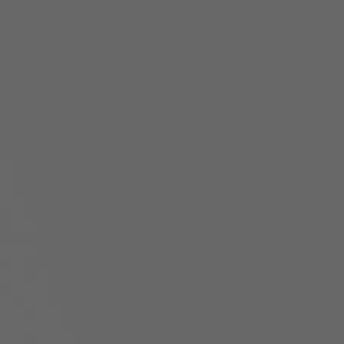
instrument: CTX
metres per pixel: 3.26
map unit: Hpe
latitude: 75.2537
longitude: -127.0648
